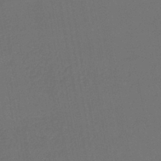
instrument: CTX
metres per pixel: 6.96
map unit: lHb
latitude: -43.5021
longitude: 74.2551
